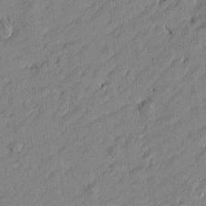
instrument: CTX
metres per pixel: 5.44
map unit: Htu
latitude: -6.0661
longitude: 177.2376
